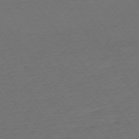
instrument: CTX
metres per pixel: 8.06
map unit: Ap
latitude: -75.3888
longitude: -83.6693
